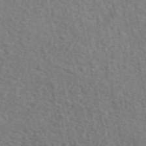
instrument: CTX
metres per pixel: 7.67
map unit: eAb
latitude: 51.5938
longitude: 113.8800
